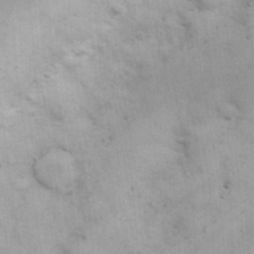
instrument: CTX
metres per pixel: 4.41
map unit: eHh
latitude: 25.3670
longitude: -65.2348
